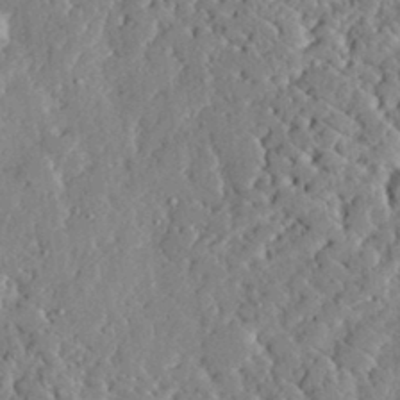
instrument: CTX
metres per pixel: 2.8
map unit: lHvf
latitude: 33.3860
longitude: -92.1389
